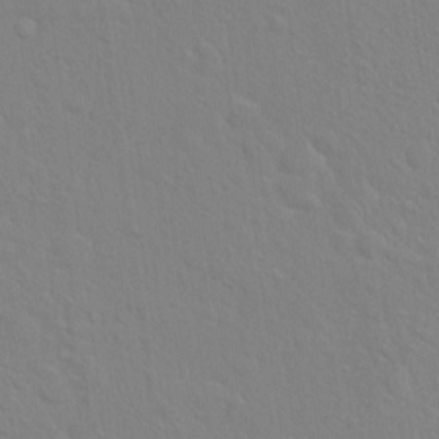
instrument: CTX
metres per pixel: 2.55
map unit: Hto
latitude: 16.3845
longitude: -39.6694
